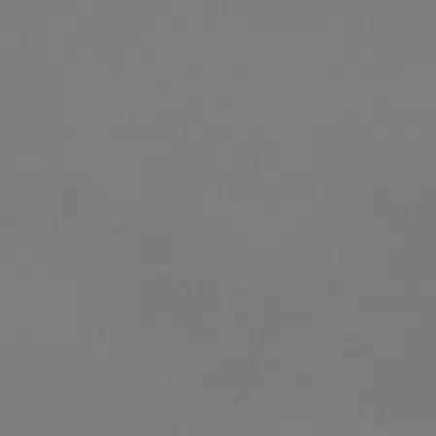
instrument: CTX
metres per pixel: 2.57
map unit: HNb
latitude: -55.9178
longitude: -42.4790
